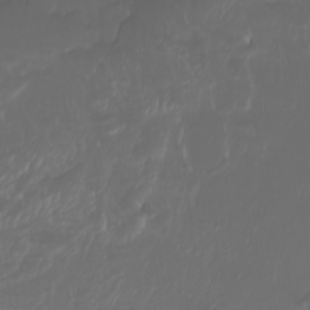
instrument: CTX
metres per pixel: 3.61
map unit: Nhu
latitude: -8.2550
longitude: -80.6301
